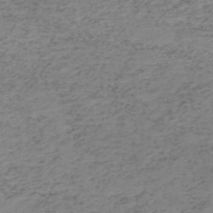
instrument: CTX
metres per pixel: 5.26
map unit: HNb
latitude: -51.8989
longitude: -52.6491
